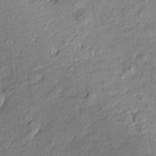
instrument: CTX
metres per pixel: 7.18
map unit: Htu
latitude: -6.5007
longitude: 176.8408
